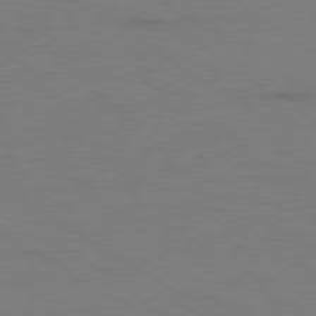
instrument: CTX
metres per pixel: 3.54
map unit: Ap
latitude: -79.9367
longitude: -52.7246
